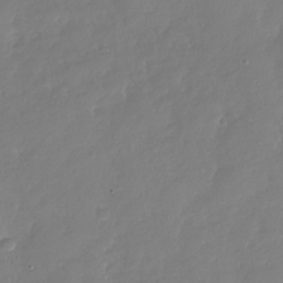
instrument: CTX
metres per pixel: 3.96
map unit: Nhu
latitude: -28.5574
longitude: -61.1781
